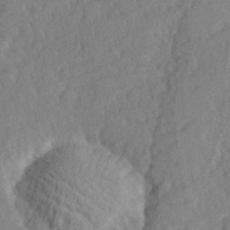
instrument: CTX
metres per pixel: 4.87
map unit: lHvf
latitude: 25.5182
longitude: 143.8422
